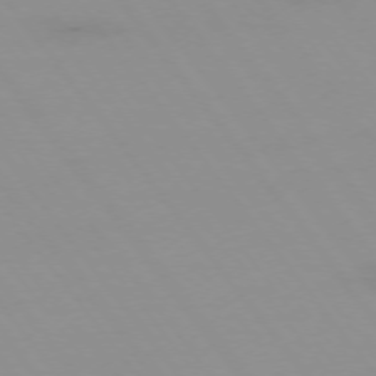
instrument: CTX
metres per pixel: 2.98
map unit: Hpe
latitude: -74.8975
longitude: 3.3320
